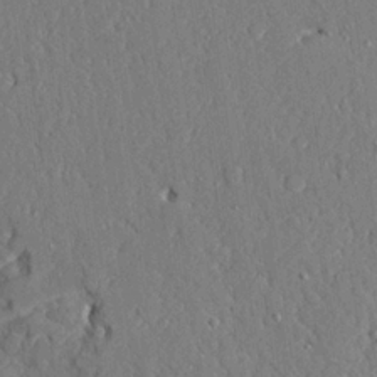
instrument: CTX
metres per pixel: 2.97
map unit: Ave
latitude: 22.7435
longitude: -129.3482
